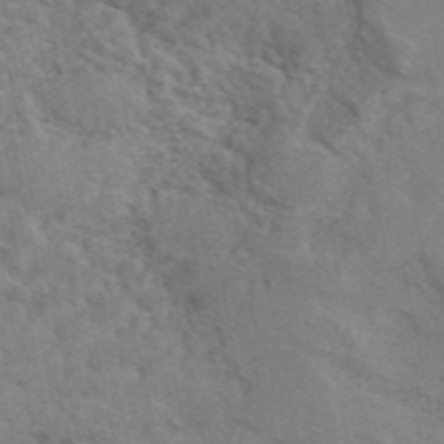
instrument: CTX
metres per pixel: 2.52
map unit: ANa
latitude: 48.0822
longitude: -75.6883
